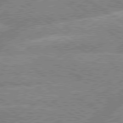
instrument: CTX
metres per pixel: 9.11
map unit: lApd
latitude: 79.3860
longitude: -157.7827
